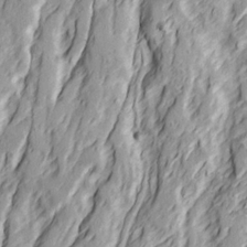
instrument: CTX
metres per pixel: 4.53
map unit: Ave
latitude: 22.5735
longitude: -132.4979
